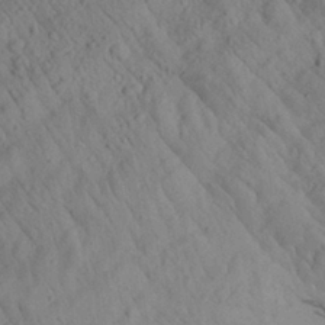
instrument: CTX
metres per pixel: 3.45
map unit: Aa
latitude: 26.9325
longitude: -142.7057
